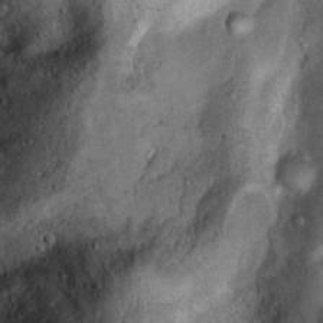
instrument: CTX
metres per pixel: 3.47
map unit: Hto
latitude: 10.8191
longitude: -36.6868
